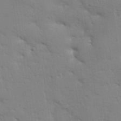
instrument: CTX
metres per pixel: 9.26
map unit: Aa
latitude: 33.1403
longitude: -144.8947
